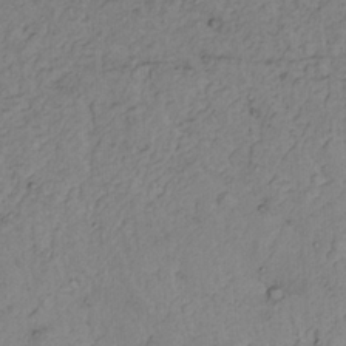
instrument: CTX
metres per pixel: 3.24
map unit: Nhu
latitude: 22.4601
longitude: -66.3467
